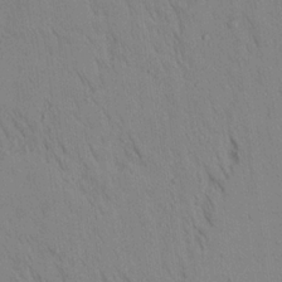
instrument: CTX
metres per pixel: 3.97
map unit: Aa
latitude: 18.3656
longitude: -148.9514
